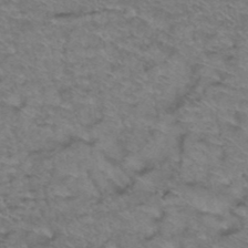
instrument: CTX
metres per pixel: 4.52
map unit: Hto
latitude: 38.6490
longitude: -44.4412
